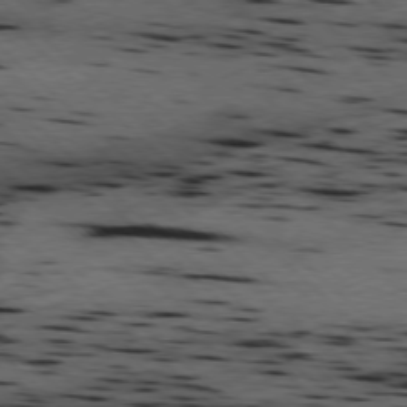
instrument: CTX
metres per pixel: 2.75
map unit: Hpe
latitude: -78.1228
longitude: -19.3859
